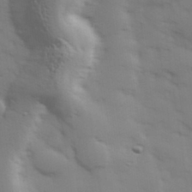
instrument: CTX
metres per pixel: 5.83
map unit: Hve
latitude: 32.9892
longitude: 150.3684
